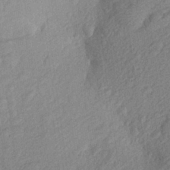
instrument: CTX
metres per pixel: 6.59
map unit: Aa
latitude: 26.9892
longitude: -145.2348
